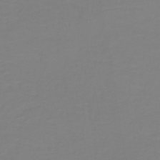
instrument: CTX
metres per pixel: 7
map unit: lHb
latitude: -41.2187
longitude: 60.4251
